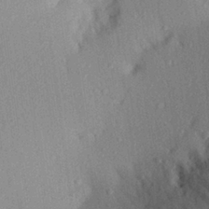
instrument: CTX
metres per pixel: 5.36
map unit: Aa
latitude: 28.0255
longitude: -145.7827
